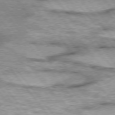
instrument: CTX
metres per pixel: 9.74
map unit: lApd
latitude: 75.1025
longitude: -49.0836
